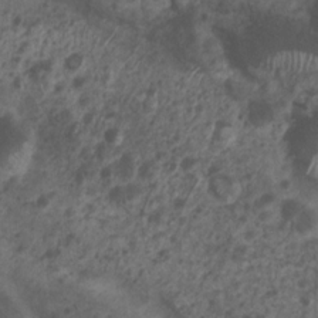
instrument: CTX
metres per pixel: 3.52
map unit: Nhu
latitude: 6.0255
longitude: -18.5356
